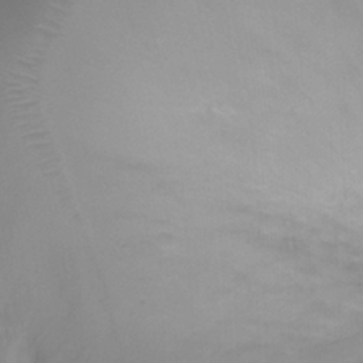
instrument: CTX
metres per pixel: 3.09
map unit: Ht
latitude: -1.1243
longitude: -19.5182
